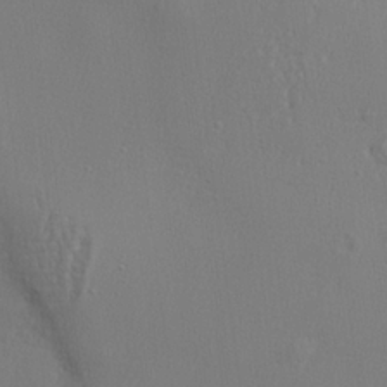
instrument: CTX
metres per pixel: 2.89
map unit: lHvf
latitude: 23.1214
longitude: 141.7855
